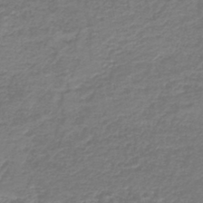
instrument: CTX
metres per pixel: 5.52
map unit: HNb
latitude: -41.6722
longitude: 50.0472
